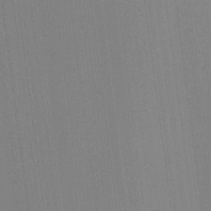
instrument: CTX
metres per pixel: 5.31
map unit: lHvf
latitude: -11.8800
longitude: -104.4790
